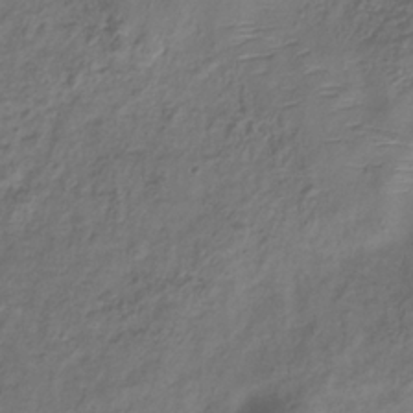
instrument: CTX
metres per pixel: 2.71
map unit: Hve
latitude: -33.7100
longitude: 88.9919
